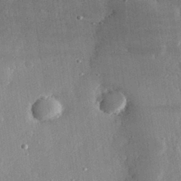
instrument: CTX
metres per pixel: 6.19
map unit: lHvf
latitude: 31.9528
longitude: -91.2537
